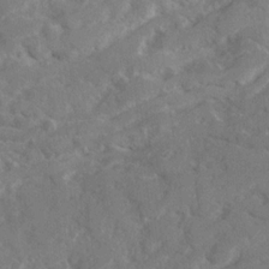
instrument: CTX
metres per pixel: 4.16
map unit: Ave
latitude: 20.3656
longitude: -130.3279
